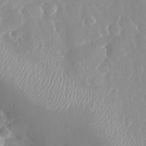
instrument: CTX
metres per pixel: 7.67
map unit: eHh
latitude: 33.0270
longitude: -59.9528
